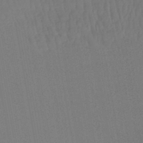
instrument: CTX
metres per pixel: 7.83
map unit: lHb
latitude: -43.4643
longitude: 67.3132
